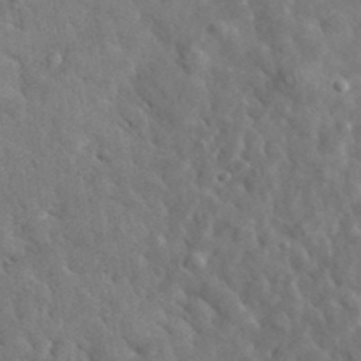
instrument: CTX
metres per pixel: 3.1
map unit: lHvf
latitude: 35.6694
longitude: -86.8947
